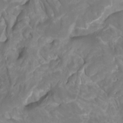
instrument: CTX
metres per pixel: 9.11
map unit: Htu
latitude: -11.1620
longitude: -74.6679
